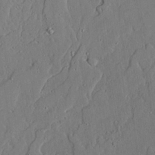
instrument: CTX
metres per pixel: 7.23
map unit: lAvf
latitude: 23.9528
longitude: -111.1403
